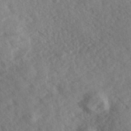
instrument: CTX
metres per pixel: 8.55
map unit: eHh
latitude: 36.7624
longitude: -138.7624
